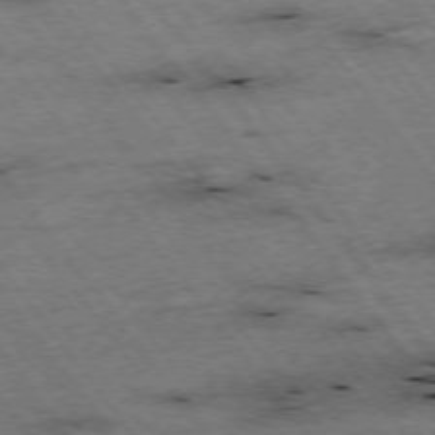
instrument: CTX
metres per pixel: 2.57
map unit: Hpe
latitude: -75.5777
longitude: -22.3656
